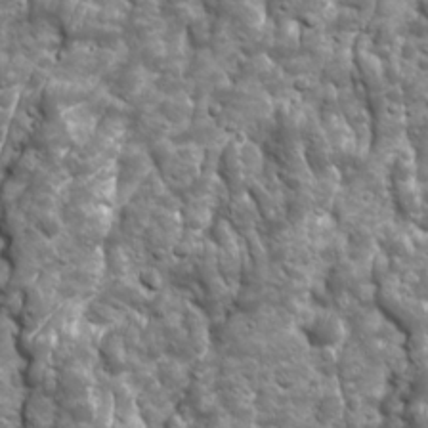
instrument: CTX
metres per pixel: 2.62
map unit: Ave
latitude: 16.6491
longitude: -133.6883
